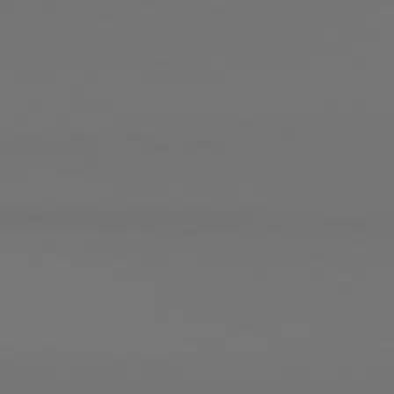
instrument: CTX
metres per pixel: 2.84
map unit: lApd
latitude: 81.0458
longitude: 152.9730
